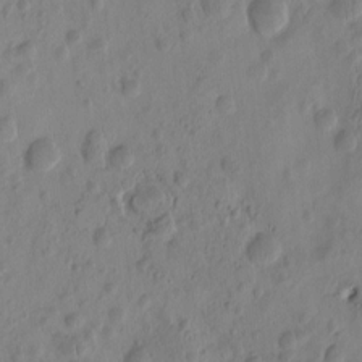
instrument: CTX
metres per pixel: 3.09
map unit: eHh
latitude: -0.4818
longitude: 15.2187
